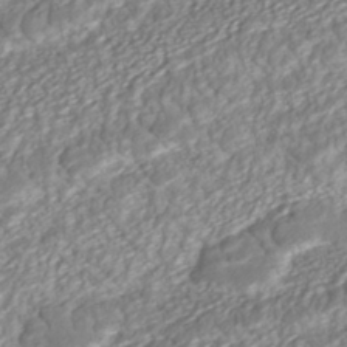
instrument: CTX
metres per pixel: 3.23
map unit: ANa
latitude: -42.1416
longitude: 109.5021
